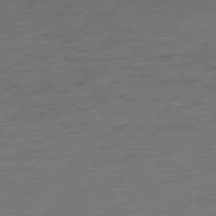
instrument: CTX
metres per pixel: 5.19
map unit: Hpe
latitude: -75.8423
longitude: -14.8569
